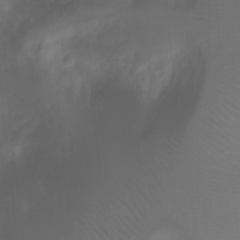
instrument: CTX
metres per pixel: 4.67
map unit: Ht
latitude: 1.9717
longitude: -22.0444
